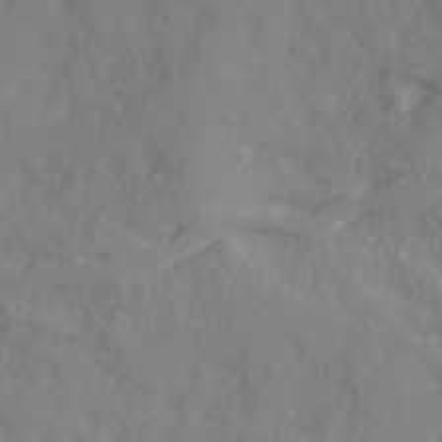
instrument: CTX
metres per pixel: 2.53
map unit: Ave
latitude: 17.7450
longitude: -129.3859
